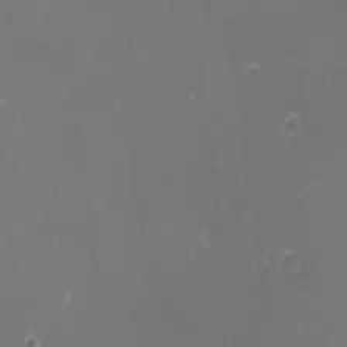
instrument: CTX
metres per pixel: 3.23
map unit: eHh
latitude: -1.3132
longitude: -80.4790
